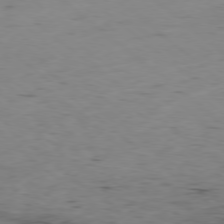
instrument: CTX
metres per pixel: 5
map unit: Hpe
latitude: -78.6329
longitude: 16.2740
